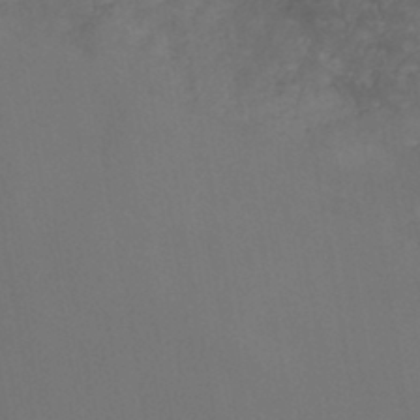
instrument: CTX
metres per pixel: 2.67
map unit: HNb
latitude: -44.1039
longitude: -41.4426
